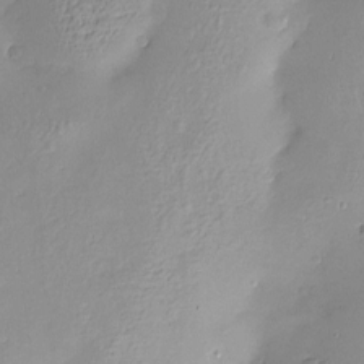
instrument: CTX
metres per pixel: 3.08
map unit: Nve
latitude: -8.8408
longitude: 174.6707
